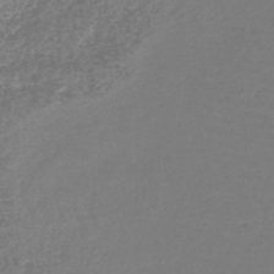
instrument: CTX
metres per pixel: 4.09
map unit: lHb
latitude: -45.5966
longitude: 76.5763
